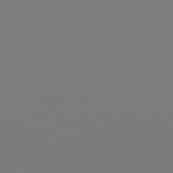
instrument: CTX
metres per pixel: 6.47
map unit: Hpe
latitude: 77.3292
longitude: -136.6302
